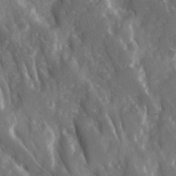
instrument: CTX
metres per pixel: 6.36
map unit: Ave
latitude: 15.8773
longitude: -131.2726
